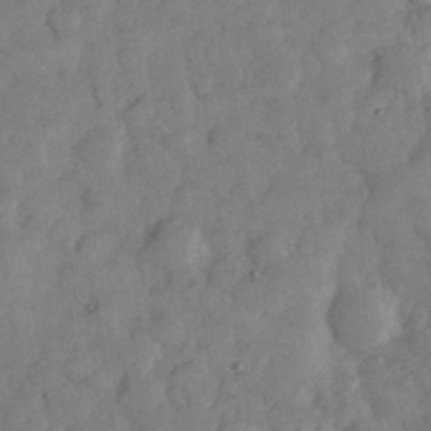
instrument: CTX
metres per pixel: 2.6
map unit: eHh
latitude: 34.7057
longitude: -69.4616
